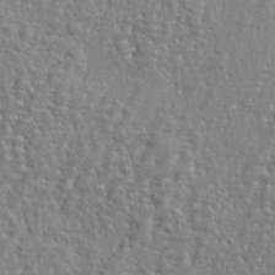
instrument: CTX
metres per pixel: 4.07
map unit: eHh
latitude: 34.8002
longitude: -133.8583
